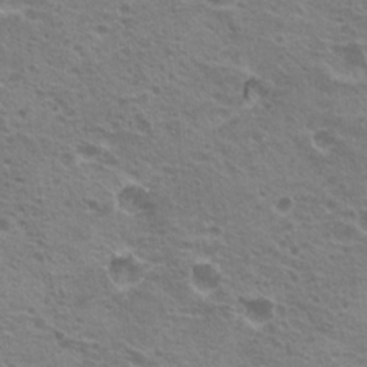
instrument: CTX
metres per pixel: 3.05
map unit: Hto
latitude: 21.2537
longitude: -31.8962
